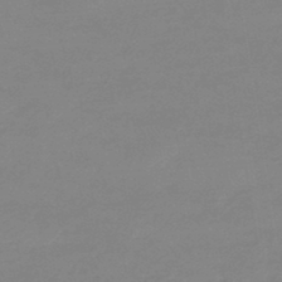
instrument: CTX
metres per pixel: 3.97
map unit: eHb
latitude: -44.9542
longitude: 86.4062
